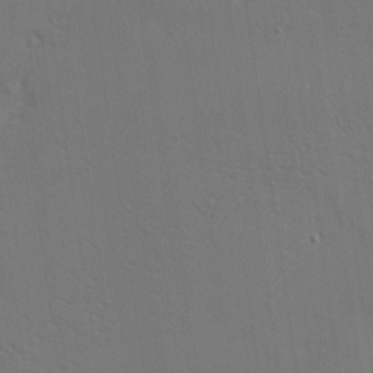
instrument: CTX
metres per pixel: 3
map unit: Nhu
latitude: 0.5545
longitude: -76.9136
